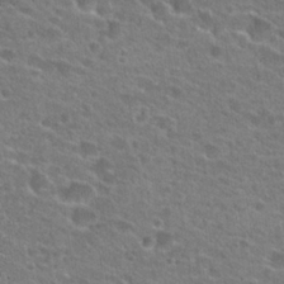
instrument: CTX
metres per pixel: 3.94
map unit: Hto
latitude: 23.6694
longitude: -44.5546
